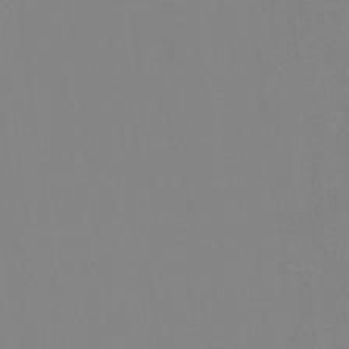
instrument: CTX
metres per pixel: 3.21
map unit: Ht
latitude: -13.4077
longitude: -58.0822
